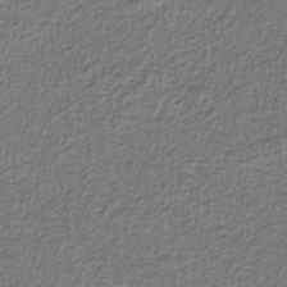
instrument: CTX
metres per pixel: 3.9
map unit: eAb
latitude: -38.5952
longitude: 52.8219
